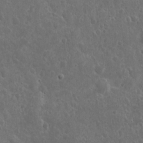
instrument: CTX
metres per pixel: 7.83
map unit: eHh
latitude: 10.8758
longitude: -73.1215
